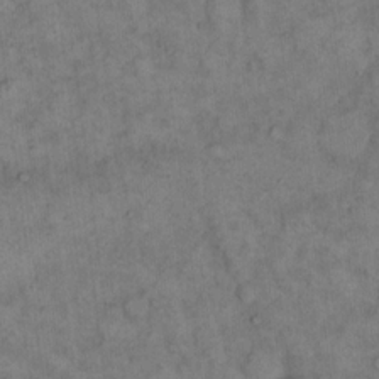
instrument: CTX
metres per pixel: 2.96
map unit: eHh
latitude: 14.8191
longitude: -65.6316
